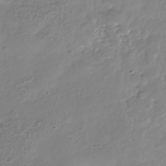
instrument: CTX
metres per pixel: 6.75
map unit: Nhe
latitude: -36.7841
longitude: -178.6680
